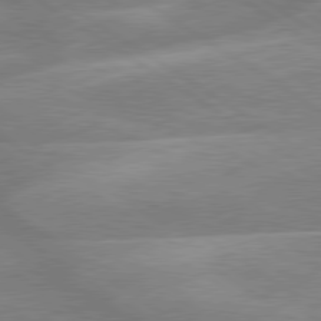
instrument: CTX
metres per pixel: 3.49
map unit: lApd
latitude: 79.3860
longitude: -122.9514
